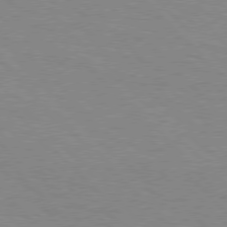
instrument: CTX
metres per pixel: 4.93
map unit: Hpe
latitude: 77.1025
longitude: -152.8191
